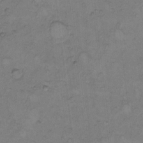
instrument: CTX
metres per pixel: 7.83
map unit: Hto
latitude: 7.6694
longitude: -60.6490
